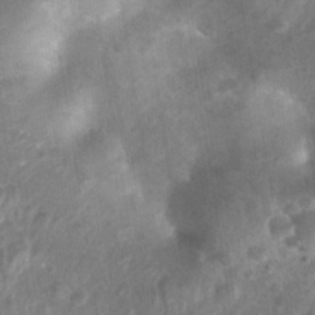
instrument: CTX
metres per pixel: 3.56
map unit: Nhu
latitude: 27.5749
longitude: -64.0822
